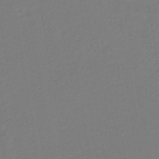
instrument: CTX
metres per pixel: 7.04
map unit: lHb
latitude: -42.4440
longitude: 74.7275
